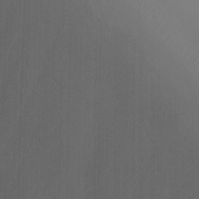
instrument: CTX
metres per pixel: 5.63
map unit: Nhu
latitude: -8.0094
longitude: -84.8191
